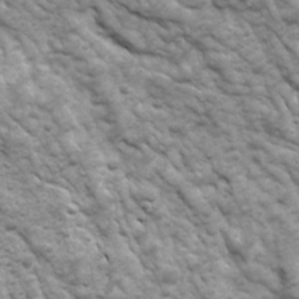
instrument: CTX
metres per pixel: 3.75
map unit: Ave
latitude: 16.9892
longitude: -132.1767
